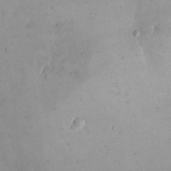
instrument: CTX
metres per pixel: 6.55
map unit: eHh
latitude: 10.3656
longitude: -62.7247
